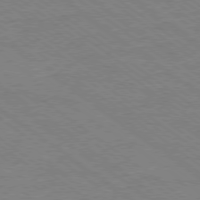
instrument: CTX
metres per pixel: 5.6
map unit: Ap
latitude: -79.2942
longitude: -83.4237
